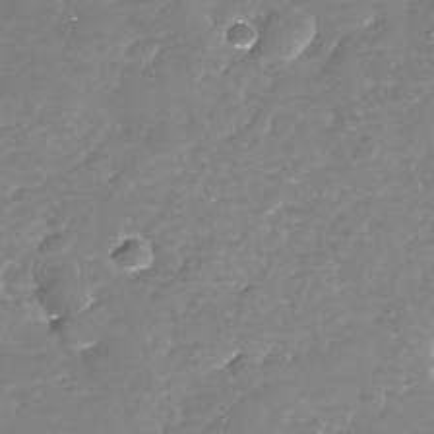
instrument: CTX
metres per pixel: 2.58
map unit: Nhe
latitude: -32.5007
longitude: -88.4601
